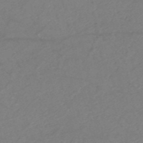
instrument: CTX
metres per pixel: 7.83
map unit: HNb
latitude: -52.9919
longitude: -45.9150
